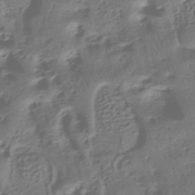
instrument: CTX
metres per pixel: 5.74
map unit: HNhu
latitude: -42.6707
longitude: 102.3495
